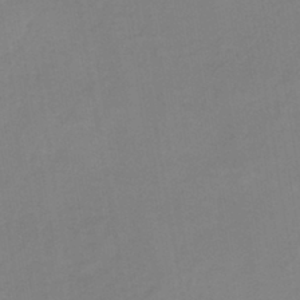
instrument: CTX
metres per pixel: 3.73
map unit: lHb
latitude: -41.4265
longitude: 74.7841
